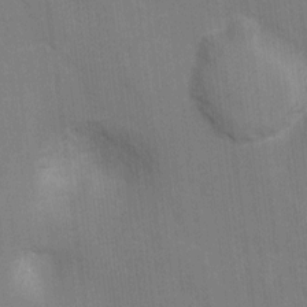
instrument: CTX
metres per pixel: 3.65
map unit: Hto
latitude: 4.7813
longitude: -31.9339
